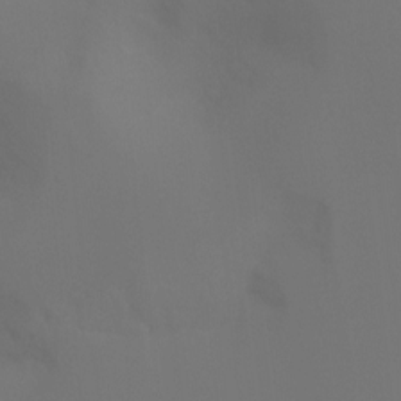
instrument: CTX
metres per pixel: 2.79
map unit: Ht
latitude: -4.0283
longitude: -60.8947
